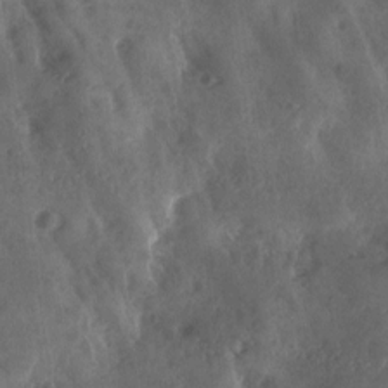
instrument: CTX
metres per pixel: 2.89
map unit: Ave
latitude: 18.0822
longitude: -131.6316
